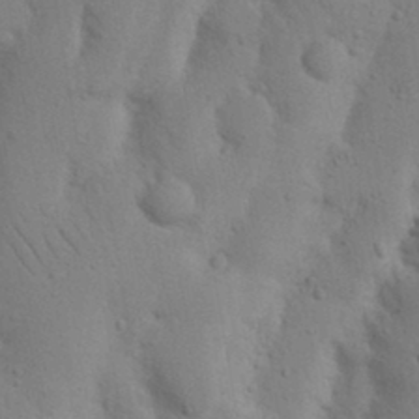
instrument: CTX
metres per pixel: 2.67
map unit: Nhu
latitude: 16.8947
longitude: -75.8394
